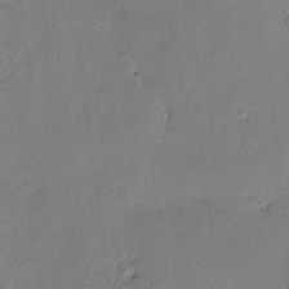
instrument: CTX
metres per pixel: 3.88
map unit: eHh
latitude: -3.6343
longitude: 17.9178
